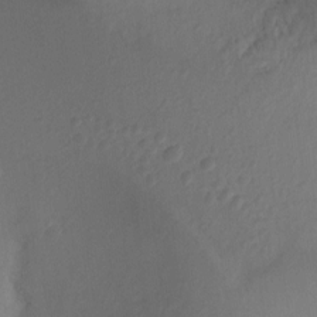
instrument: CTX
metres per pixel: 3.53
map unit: Ht
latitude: -10.5196
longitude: -34.3656
